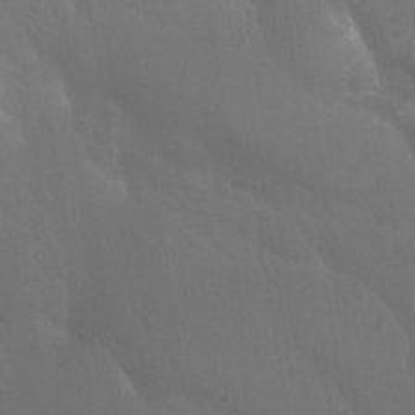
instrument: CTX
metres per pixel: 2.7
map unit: Nhu
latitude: 25.4993
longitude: -57.3481
